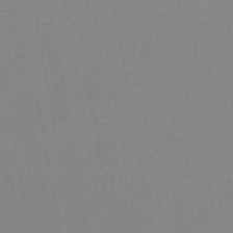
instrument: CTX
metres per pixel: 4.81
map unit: HNb
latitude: -44.9920
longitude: -40.2144
